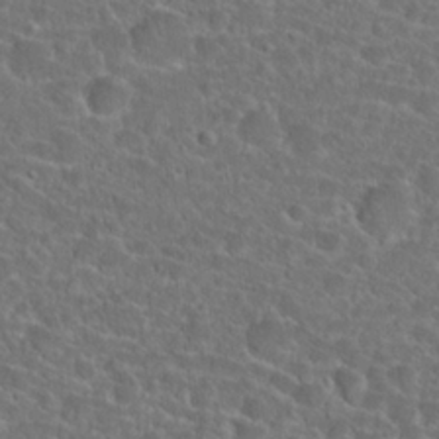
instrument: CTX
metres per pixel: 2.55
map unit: Hto
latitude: 23.7827
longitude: -45.8961
